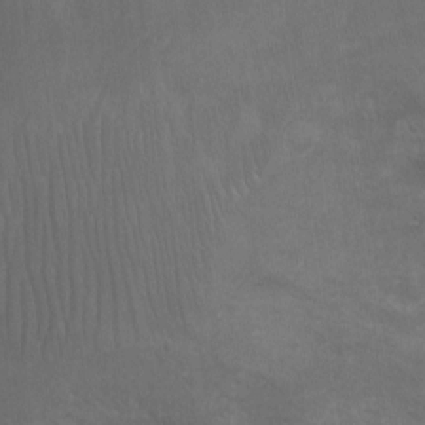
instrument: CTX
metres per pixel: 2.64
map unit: Ht
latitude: 2.0633
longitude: -28.7813
